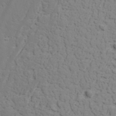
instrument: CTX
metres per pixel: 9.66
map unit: lAvf
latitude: 25.9717
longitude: -110.1389
